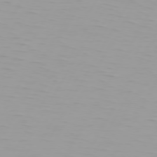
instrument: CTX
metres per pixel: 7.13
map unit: Hpe
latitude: 74.3845
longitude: -125.9339
